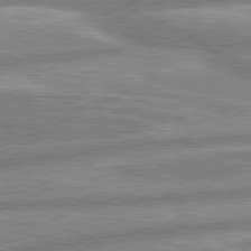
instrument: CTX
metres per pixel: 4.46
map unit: lApd
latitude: 80.3278
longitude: -167.1214
